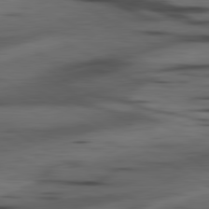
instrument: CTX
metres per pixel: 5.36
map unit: lApd
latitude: 80.5546
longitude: -84.0255
